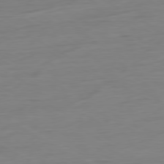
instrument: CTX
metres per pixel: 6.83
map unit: Ap
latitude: -80.4818
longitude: -78.6113
